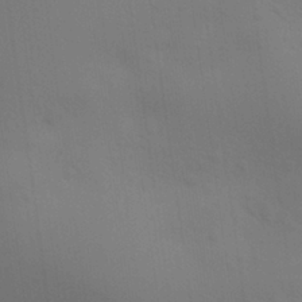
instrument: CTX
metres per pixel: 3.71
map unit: Aa
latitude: 27.3671
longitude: -145.8772
